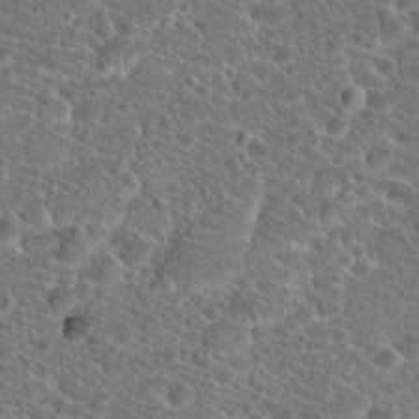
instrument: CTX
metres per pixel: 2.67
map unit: Hto
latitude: 19.8016
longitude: -41.3859
